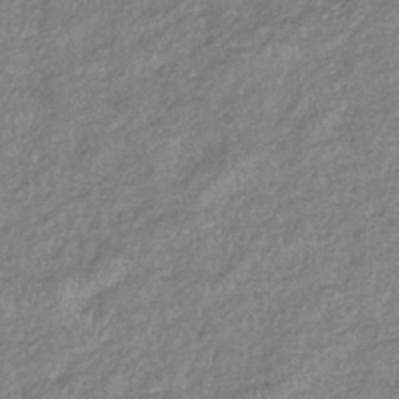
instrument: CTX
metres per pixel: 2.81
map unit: eHb
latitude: -38.5196
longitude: 78.1416
